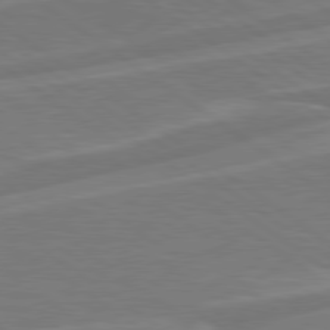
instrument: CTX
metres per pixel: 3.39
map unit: Hpe
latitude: 79.0081
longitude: -127.3860
